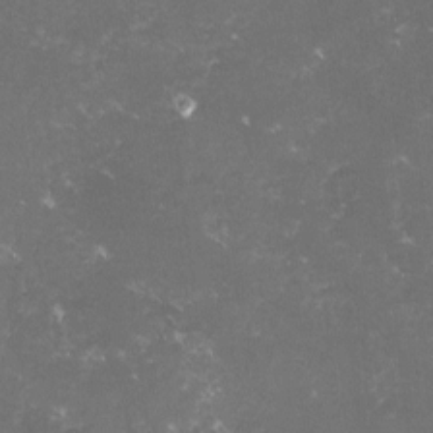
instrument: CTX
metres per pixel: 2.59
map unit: lHvf
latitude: -15.4644
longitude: -101.8394
